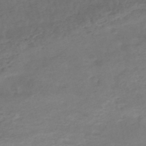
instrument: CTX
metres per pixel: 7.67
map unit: Nhe
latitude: -47.4832
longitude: -171.3293
